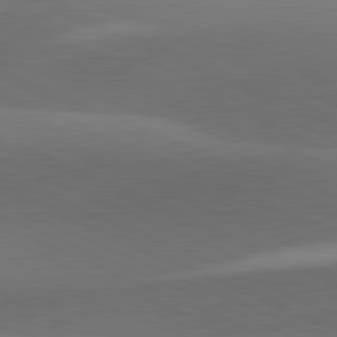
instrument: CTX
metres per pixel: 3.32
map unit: lApd
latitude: 81.3859
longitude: 132.6708
